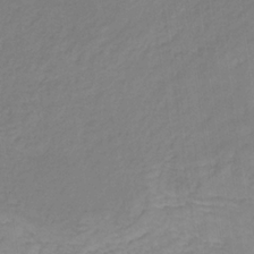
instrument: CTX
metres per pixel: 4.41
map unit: eHb
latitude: -30.6329
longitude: 63.8989
